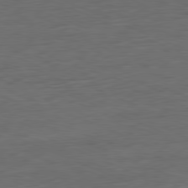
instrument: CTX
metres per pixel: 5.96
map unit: Ap
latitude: -81.3888
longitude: -58.9514
